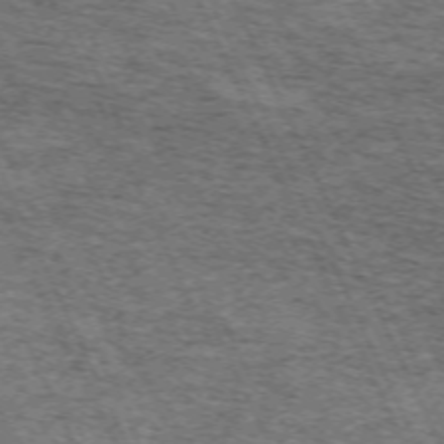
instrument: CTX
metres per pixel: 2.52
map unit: Hpe
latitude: -70.7085
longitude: 10.9731
